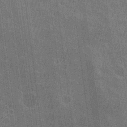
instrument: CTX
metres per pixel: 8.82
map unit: Nhu
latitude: 19.4804
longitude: -30.6113
